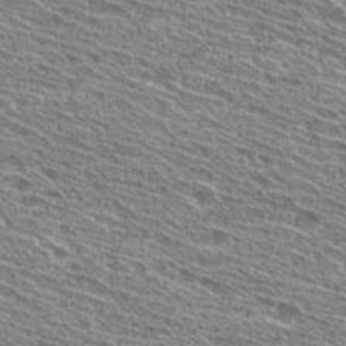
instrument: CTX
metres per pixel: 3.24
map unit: Hto
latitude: 27.3482
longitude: -45.5182
